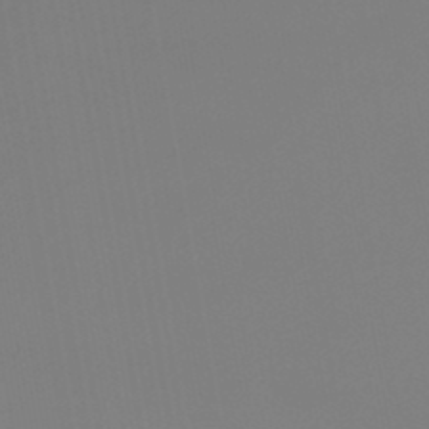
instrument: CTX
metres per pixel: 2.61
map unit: lHb
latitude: -46.9541
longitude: 71.0298
